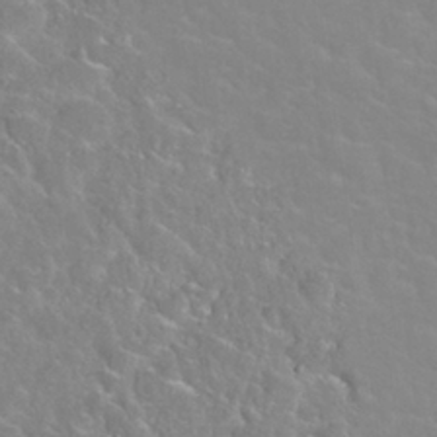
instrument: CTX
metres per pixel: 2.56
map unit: Nhu
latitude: 28.4034
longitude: -52.2334
